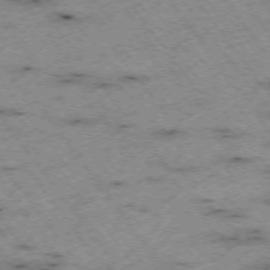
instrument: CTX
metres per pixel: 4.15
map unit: Hpe
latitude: -74.7841
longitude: 4.5196
